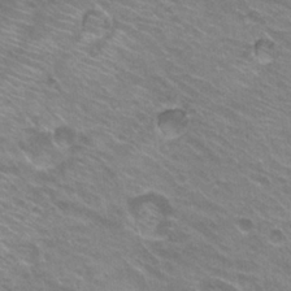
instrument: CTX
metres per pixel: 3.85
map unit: Hto
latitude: 23.8583
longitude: -31.1781
